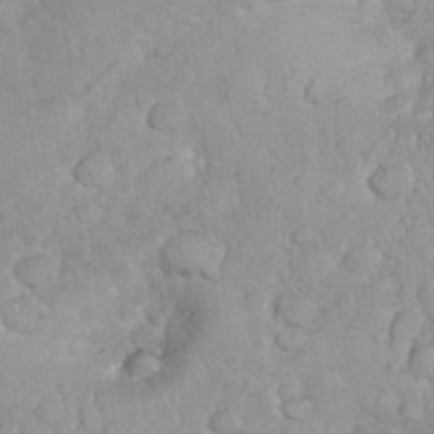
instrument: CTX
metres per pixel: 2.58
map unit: eHh
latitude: 35.3103
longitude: -62.3090
